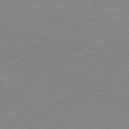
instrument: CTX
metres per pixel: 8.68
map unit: Hpe
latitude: -82.2172
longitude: 9.4832
